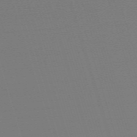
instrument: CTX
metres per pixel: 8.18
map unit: eHh
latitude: -62.5196
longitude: 52.4818
